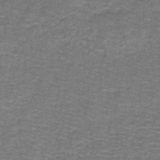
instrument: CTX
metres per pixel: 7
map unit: lHb
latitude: -42.9541
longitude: 55.9367
